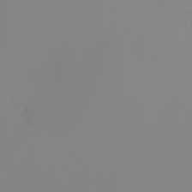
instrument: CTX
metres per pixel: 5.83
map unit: Nhu
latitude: -7.2943
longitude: -79.2915
